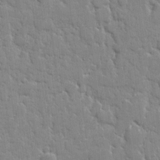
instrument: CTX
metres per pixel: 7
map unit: eHh
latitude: 8.1578
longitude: -66.7813
